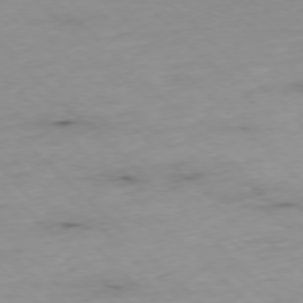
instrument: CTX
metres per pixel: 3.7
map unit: Ap
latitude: -77.1242
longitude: -90.6868
